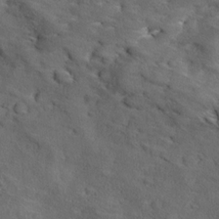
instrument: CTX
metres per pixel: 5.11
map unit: Ave
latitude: 18.0633
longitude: -136.2712
